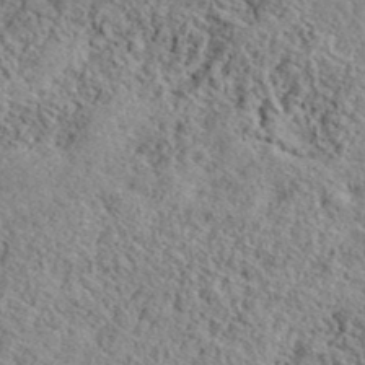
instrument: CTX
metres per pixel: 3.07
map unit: lHvf
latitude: 41.2536
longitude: -88.8380
